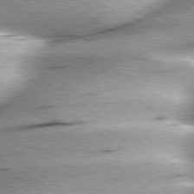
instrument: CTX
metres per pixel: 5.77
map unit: lApd
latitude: 79.4049
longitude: -155.4993
